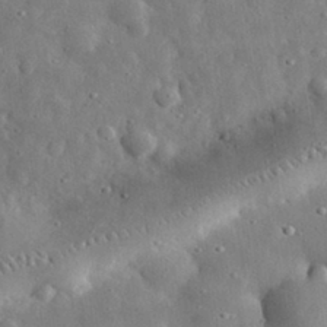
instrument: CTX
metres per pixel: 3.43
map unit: eHh
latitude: 31.1215
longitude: -74.7057
